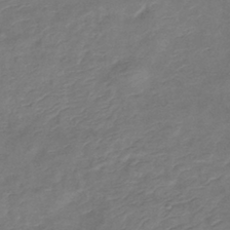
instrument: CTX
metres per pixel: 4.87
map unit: lHb
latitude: -39.7289
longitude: 75.5022
